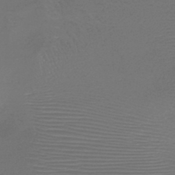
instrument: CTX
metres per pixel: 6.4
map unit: HNb
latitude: -47.4643
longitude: -41.6504
